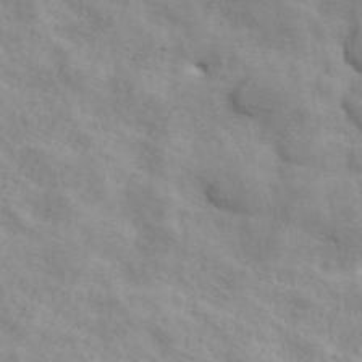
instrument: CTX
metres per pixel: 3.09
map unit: ANa
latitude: 42.8947
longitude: 54.6141
